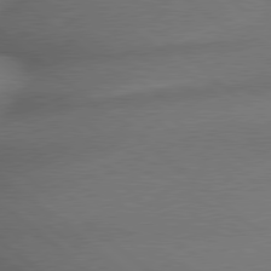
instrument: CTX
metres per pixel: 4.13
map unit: lApd
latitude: 79.2915
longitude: -166.5545
